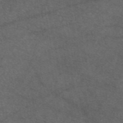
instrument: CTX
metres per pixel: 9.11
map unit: eAb
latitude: 47.5560
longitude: 112.1795
